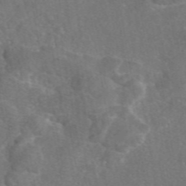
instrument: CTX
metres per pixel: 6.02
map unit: eAb
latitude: 47.4616
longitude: 109.1242
